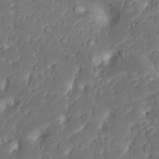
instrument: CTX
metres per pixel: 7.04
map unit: Nhu
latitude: 23.4993
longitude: -59.6316
